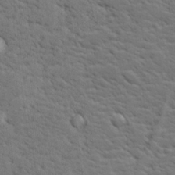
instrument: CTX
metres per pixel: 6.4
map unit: lHvf
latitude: 26.2901
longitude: 143.3131
